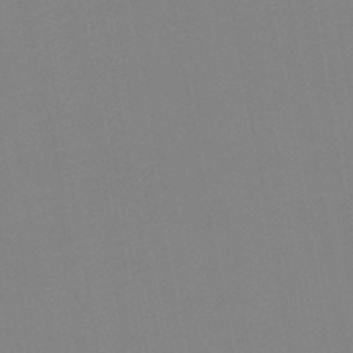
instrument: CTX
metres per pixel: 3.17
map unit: HNb
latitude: -44.8219
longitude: -44.4790
